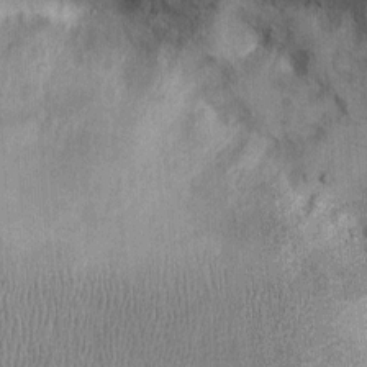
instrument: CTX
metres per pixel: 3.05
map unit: Ht
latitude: -0.1984
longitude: -13.4805
